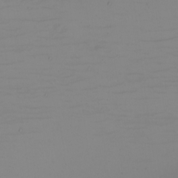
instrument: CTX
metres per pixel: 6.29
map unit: eHh
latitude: -5.8422
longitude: -82.6301
